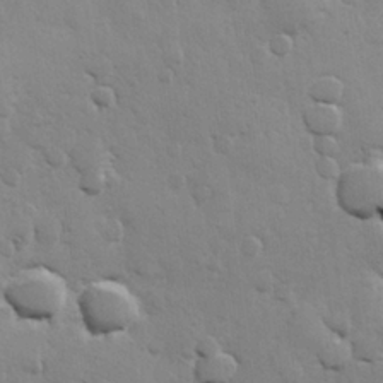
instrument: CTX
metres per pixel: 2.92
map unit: Hve
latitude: 25.9906
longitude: 148.6141
